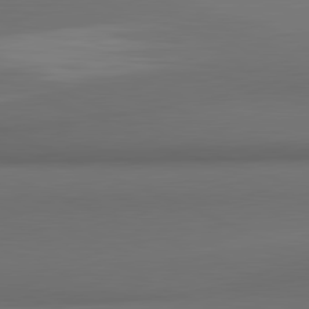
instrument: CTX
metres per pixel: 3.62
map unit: lApd
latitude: 81.7450
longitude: 171.4832
